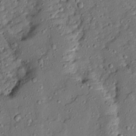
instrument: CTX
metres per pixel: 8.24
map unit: Ave
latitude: 13.4238
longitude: -134.5545
